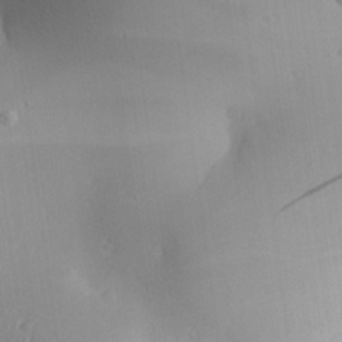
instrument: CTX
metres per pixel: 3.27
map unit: Aa
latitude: 25.1403
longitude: -136.8947
